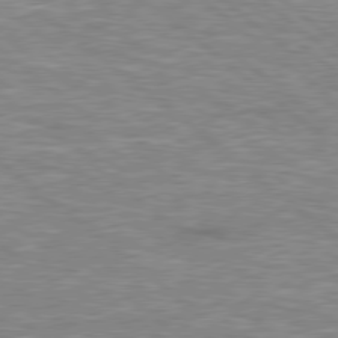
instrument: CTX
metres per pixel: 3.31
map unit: Hpe
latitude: 78.3845
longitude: 179.3509
